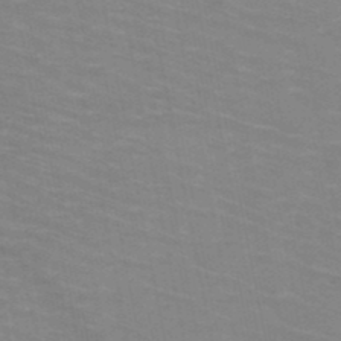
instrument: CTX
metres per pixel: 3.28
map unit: HNb
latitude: -47.7855
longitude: -47.0837
